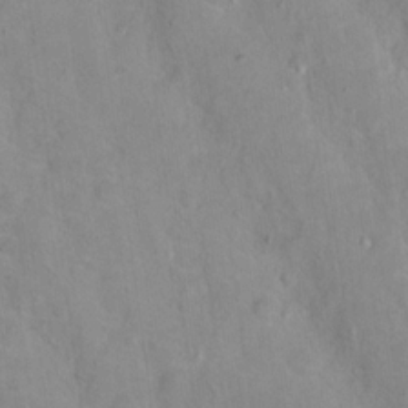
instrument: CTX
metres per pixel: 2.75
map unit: Nhu
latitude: 17.7450
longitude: -32.1389
